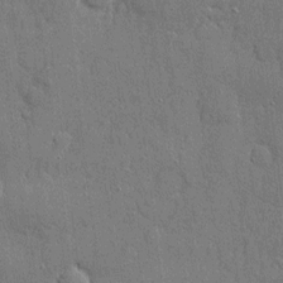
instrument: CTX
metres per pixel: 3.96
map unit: eHh
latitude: 5.4237
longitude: -75.5182
